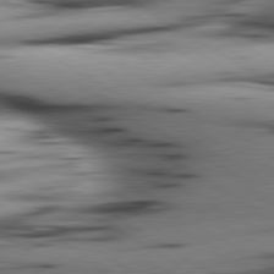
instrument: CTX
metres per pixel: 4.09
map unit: lApd
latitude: 80.0822
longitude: 163.4832
